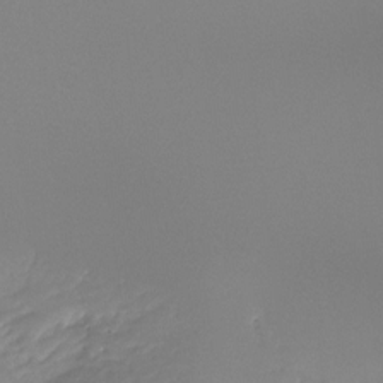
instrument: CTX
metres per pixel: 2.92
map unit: Ht
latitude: -16.6897
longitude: -45.9717
